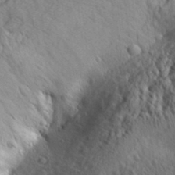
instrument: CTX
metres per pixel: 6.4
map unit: Aa
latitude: 30.1011
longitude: -138.6113
